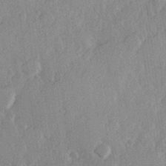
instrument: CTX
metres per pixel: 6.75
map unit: Hve
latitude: 23.9717
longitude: 145.1809
